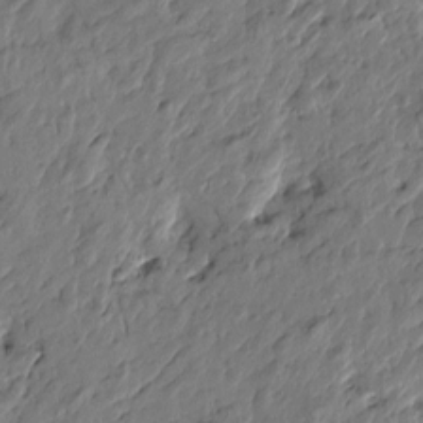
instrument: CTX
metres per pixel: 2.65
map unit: Htu
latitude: -2.4251
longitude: -179.5183
